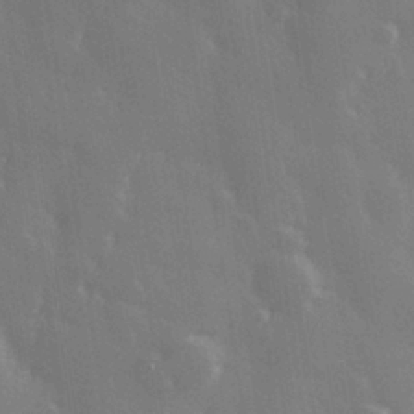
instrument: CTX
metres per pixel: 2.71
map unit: Hve
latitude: 27.8017
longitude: 146.7463
